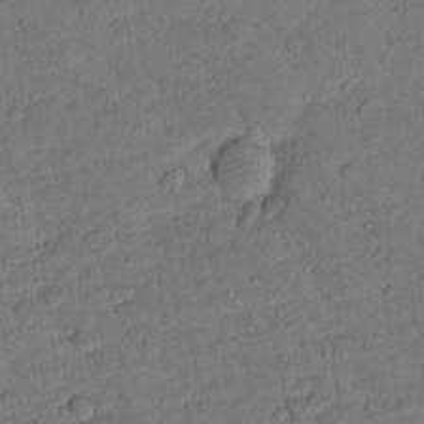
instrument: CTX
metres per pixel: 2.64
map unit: lHvf
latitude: 13.1970
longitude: 178.1605
